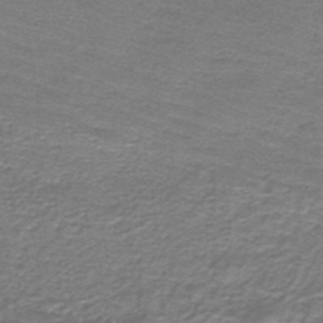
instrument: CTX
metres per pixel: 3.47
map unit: lHb
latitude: -44.3873
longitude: 56.9164
